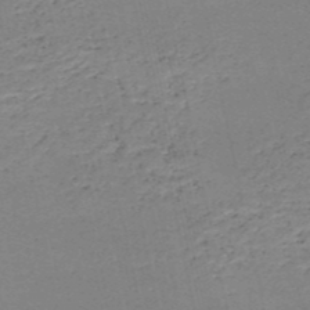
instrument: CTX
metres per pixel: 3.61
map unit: HNb
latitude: -51.5588
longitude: -53.1214
